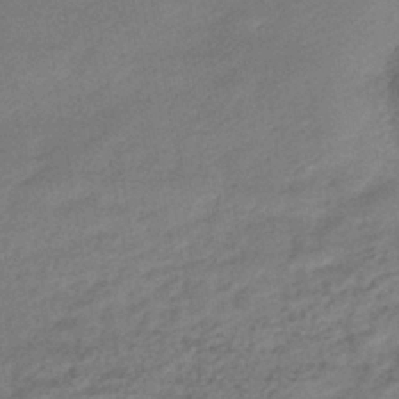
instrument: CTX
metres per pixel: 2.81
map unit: HNhu
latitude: -39.9745
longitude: 94.7652
